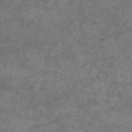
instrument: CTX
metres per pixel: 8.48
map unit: eHh
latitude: 17.1970
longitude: -63.9150
